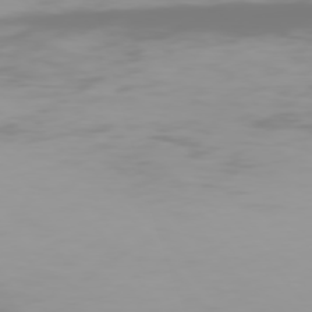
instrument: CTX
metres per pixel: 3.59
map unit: Hpe
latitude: 75.7828
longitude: -142.1011
